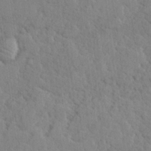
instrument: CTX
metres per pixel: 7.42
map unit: lHvf
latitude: 24.7057
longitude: 143.2187
